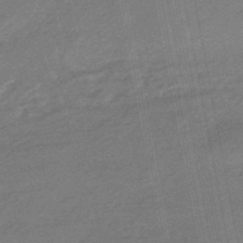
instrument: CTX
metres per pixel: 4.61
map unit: HNhu
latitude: -47.7099
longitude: 89.8800
